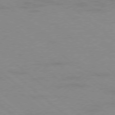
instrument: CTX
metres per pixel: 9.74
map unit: Ap
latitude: -78.4251
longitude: -55.2159
